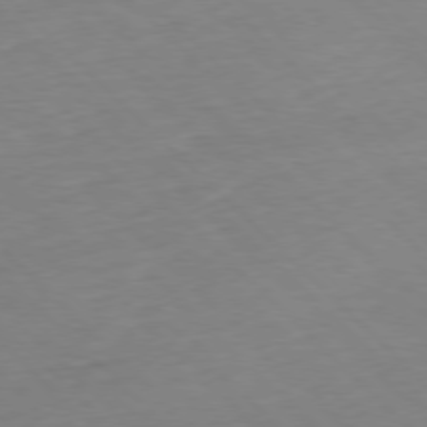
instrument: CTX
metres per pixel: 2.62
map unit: Hpe
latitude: -77.8989
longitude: 12.8786
